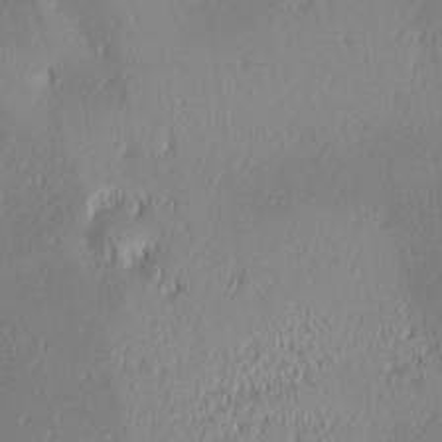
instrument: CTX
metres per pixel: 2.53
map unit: lAa
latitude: 1.4615
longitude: -116.6491
